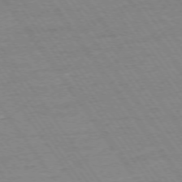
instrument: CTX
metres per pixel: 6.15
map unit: Ap
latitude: -74.5952
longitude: -83.1403
